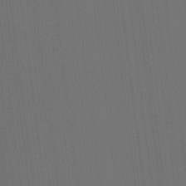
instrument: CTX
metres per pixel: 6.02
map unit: Ht
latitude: -8.3495
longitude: -38.9514
